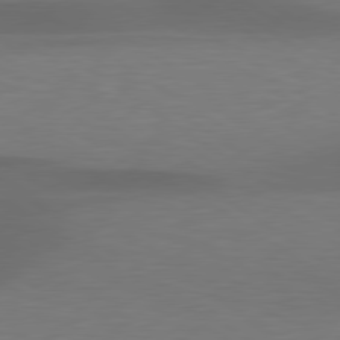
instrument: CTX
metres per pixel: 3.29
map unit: lApd
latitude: 79.4238
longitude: -91.0270
